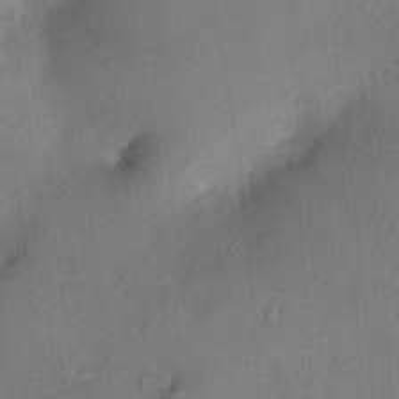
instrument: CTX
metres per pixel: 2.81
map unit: HNhu
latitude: 4.9703
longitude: 13.0487
